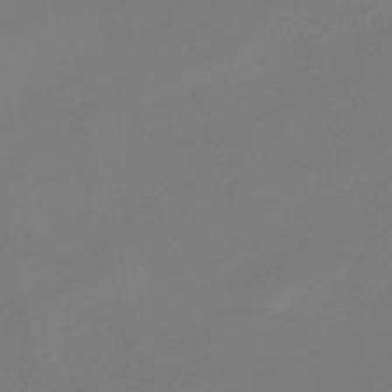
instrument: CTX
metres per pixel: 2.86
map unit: eHb
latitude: -46.9541
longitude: 85.9556
